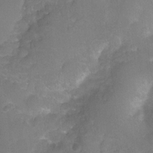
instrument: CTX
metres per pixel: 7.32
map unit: Hto
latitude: -4.0283
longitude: -36.0255
